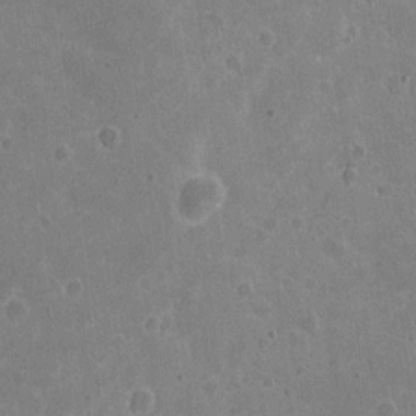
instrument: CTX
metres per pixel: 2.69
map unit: eHh
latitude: 6.4034
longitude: -67.0269
